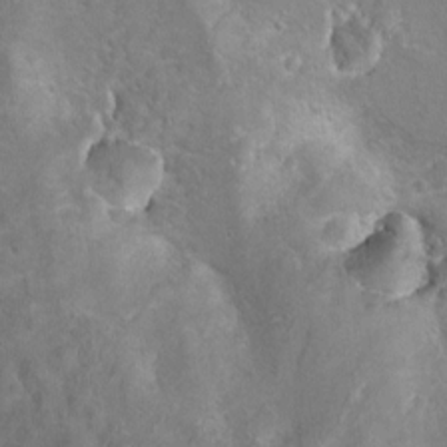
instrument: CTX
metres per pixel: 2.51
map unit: Hto
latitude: 8.5168
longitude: -31.4805
